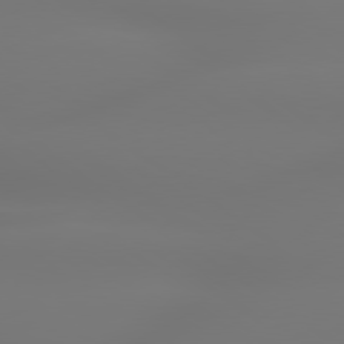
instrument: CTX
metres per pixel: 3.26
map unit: lApd
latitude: 79.4238
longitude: -136.5735
